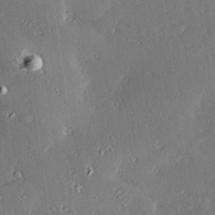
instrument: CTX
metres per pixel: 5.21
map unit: Hve
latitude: 27.8395
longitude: -93.9339
